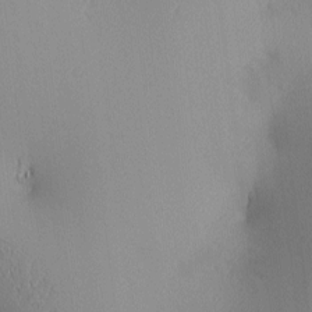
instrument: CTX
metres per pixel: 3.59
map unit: lAa
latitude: 2.9136
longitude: -116.7624
